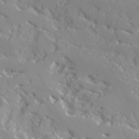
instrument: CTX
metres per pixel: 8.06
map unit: Ave
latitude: 16.9136
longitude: -129.3104
